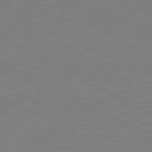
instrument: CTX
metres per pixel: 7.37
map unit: lApd
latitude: 81.0836
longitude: 150.9542
